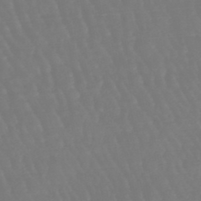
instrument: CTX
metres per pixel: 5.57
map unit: eHb
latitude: -46.4818
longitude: 79.8422
